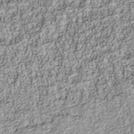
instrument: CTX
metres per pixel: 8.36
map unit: Nhu
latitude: -40.6140
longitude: -83.9717
